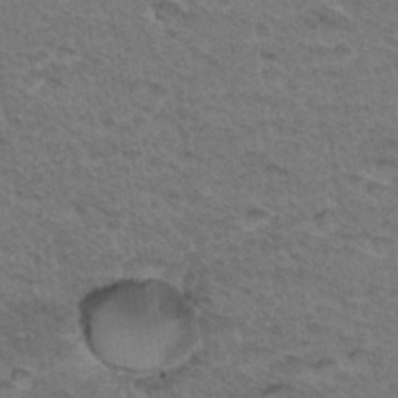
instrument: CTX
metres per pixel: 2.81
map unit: Hto
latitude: 35.3859
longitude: -46.3468
